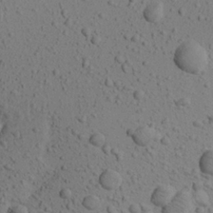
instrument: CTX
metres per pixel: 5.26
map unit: Aa
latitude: 22.6112
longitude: -139.7827
